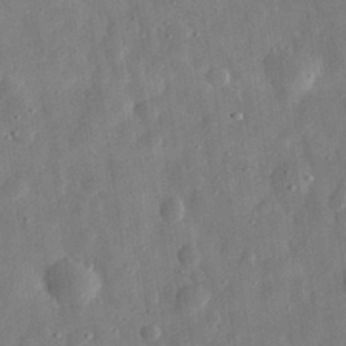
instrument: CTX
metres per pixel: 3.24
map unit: eHh
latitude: 31.3482
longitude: -74.9325
